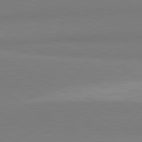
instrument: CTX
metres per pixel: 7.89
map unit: lApd
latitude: 81.1592
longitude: 159.7288
